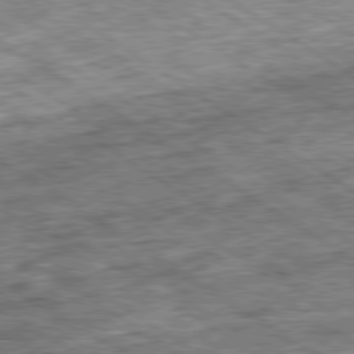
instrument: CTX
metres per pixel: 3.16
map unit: Ap
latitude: -79.8611
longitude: -75.3104
